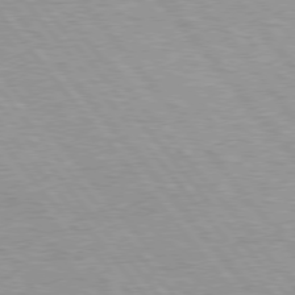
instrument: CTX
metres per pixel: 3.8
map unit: Hpe
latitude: 76.0822
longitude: -156.8946
